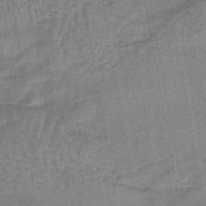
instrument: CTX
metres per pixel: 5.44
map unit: lHb
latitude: -43.2375
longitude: 80.7841
